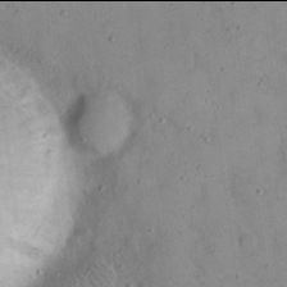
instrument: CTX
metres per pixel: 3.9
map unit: eHh
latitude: 21.9906
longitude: -65.9717
